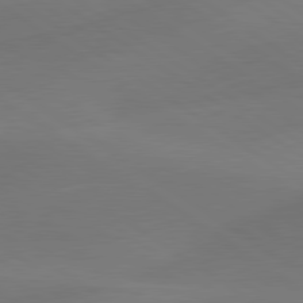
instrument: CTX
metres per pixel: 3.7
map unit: lApd
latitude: 79.9339
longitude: -90.4034
